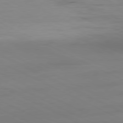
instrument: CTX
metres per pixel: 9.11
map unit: Ap
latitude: -81.1053
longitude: -94.6680
